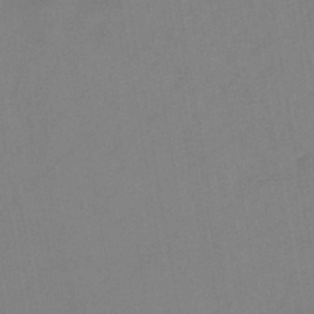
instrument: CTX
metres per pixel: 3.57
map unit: HNb
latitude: -45.6344
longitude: -39.6127
